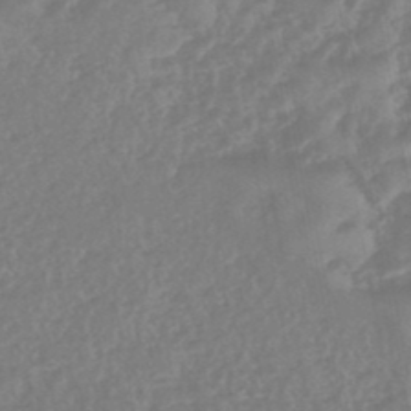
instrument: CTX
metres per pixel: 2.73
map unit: eHb
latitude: -46.2928
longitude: 83.9178
